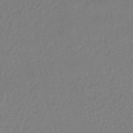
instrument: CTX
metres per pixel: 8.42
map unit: HNhu
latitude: -48.2551
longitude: 103.7667
